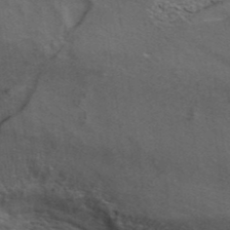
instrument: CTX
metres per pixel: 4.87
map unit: ANa
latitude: 40.1577
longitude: 29.5399
